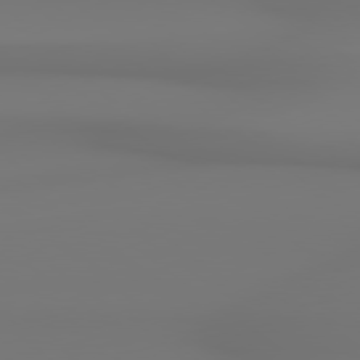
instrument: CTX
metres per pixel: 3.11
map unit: Hpe
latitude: 78.8569
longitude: -136.3468
